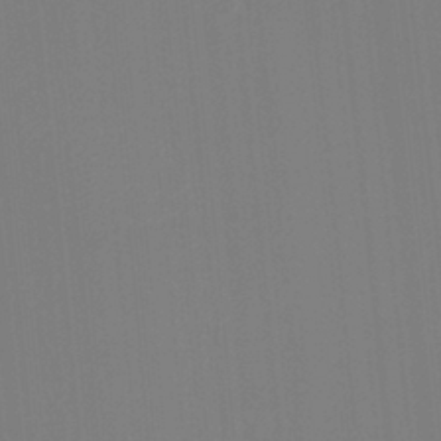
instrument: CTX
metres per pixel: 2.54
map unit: HNhu
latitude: 7.5371
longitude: 1.7478
